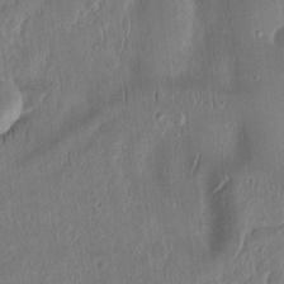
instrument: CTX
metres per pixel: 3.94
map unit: Ht
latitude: 12.4979
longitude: -75.0836
